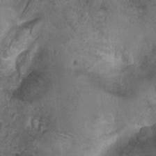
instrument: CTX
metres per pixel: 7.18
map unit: Nhu
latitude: 3.5182
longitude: -14.7436
